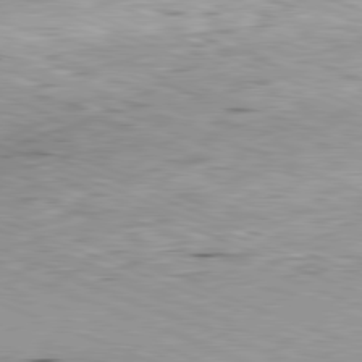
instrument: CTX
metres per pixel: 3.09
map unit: Ap
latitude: -81.9178
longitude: -67.7449
